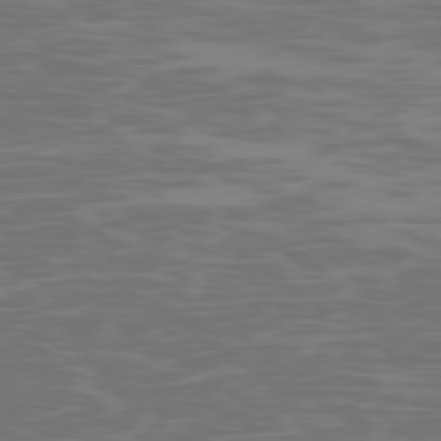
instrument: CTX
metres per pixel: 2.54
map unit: Ap
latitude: -79.4076
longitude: -103.9150
